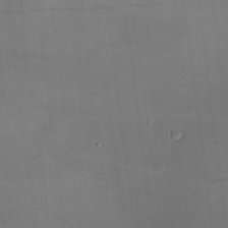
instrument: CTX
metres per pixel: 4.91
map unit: Hve
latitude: 18.8758
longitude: 150.5007
